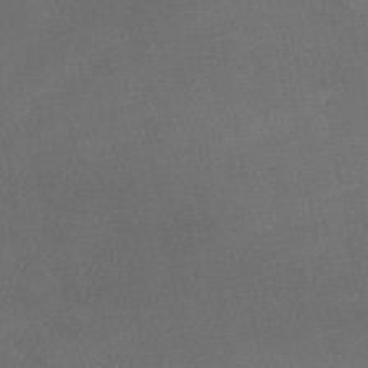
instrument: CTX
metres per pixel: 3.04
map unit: Ave
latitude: -6.9919
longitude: -123.0458
